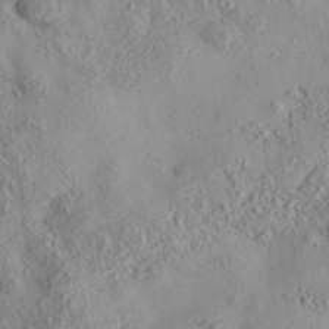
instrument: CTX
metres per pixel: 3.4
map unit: eAb
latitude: 35.5938
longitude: 107.5399
